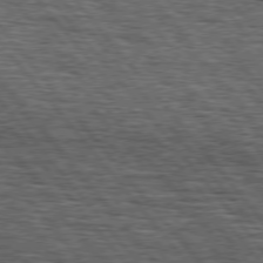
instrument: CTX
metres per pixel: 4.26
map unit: lApd
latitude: 75.9528
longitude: -86.2900
